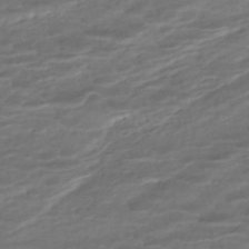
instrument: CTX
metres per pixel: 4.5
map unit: ANa
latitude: -45.2565
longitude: 104.8408
